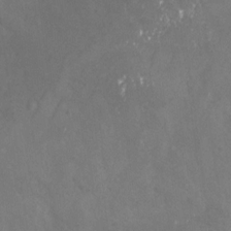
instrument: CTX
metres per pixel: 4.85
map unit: Nhu
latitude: -24.5763
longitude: -57.3103
